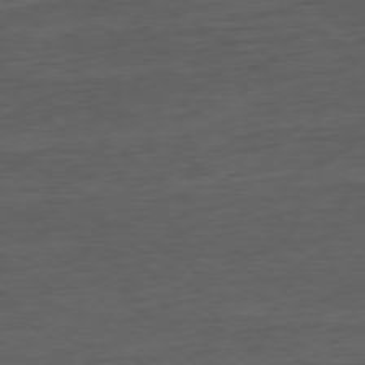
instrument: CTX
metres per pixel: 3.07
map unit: Hpe
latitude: -79.1431
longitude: -19.0836
